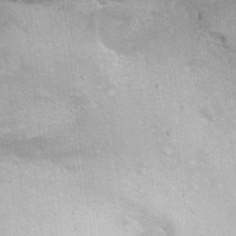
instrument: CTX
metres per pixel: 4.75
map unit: Ht
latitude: 8.9514
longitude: -36.5357
